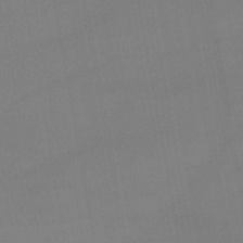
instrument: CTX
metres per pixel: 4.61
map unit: lHb
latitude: -45.8045
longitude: 75.0487
